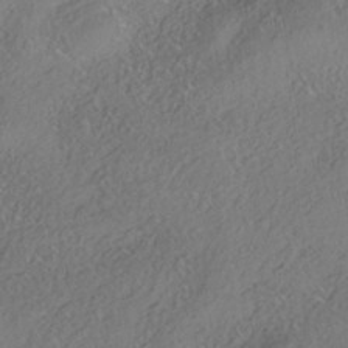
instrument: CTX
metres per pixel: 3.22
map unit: HNhu
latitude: -42.0849
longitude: 103.7667
